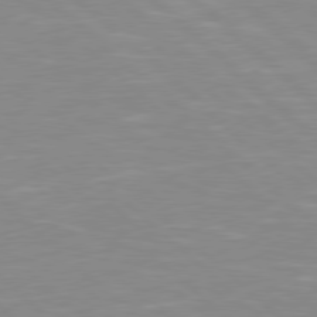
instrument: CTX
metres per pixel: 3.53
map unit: Hpe
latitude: 78.0822
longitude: -140.0822
